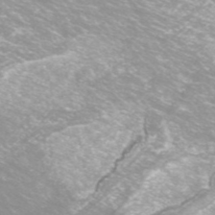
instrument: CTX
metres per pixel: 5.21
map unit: ANa
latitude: 42.5546
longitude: 26.0472
